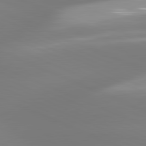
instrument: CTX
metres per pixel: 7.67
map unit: lApd
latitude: 81.4993
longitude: -166.3467
